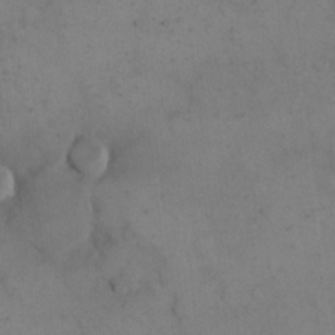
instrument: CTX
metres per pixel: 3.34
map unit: eHh
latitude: 15.5749
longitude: -67.5938
